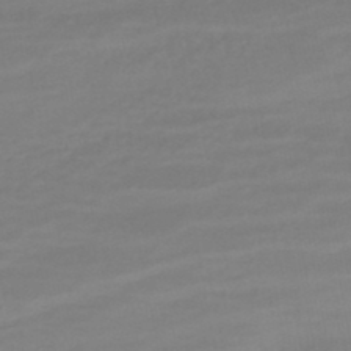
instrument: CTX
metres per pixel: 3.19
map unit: HNhu
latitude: -46.9541
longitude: 98.4629
